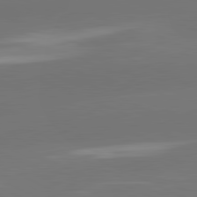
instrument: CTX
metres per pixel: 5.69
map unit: lApd
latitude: 81.8205
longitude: -164.3656
